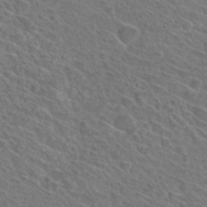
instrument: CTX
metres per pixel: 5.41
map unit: Hto
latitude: 31.7450
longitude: -47.1781
